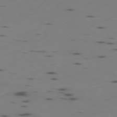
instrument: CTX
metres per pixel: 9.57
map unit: Ap
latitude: -76.5196
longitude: -67.0458
